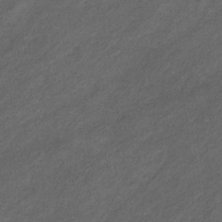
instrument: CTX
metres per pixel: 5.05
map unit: eHb
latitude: -32.1795
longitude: 70.9164
